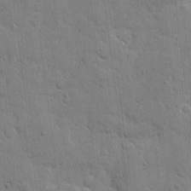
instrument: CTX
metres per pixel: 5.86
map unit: eHh
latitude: 8.4979
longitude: -67.6127
